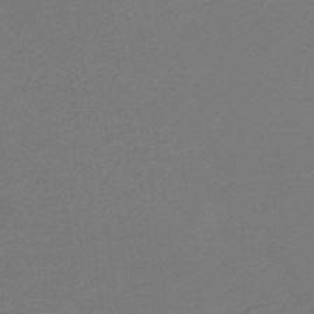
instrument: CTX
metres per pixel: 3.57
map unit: lHb
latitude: -43.5966
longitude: 52.7274
